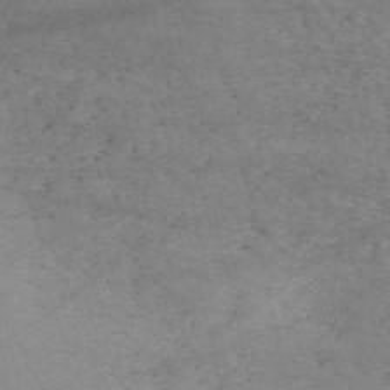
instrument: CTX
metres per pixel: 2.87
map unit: HNb
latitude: -52.9541
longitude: -38.6679
